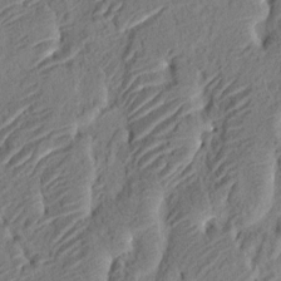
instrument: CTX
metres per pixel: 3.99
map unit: eHh
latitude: 3.3104
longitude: -78.2712
